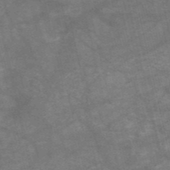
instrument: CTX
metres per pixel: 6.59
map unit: HNb
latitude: -54.1039
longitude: -43.2726
